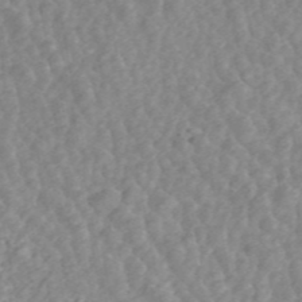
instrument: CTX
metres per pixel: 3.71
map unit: ANa
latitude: 45.8772
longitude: 24.5951
